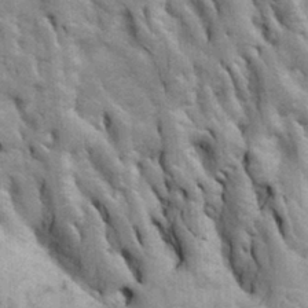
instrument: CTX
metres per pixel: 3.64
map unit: Htu
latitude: -3.3887
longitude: 150.5573
